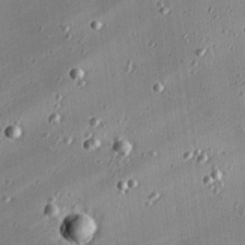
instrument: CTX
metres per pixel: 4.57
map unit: eHh
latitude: 25.3292
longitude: -90.2145
